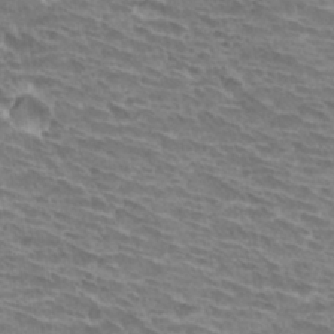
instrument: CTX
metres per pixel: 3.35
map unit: Hto
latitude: 31.0837
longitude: -41.8394
